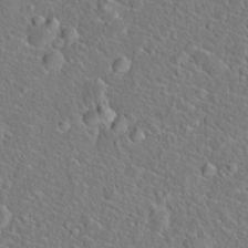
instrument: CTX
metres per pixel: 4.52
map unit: Hto
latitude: 20.1200
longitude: -44.7435
